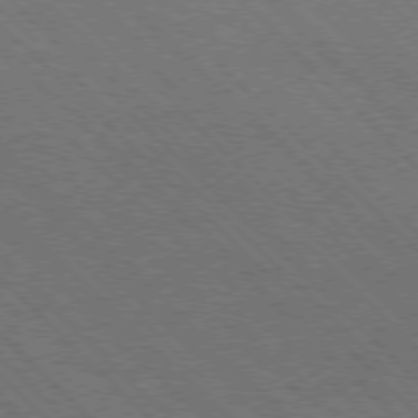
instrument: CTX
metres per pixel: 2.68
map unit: Hpe
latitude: -77.3132
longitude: -11.7450
